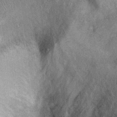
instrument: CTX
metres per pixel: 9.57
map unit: Ht
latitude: 10.3467
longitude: -39.6883
